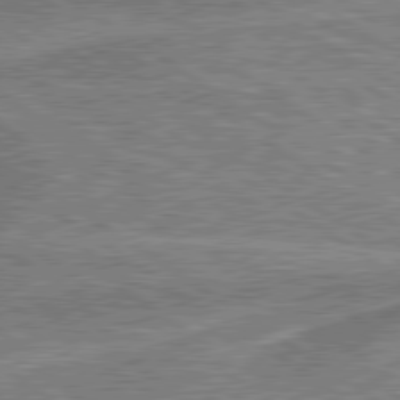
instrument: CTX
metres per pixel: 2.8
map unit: lApd
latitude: 79.7828
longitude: 175.2187
